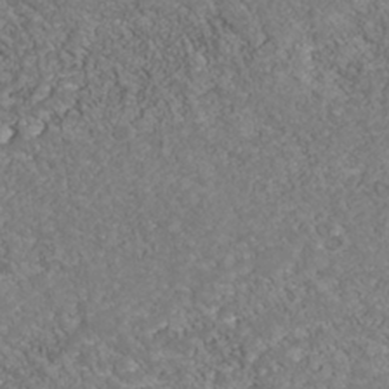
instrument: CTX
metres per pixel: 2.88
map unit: Nhu
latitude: -39.4266
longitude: -83.5560
